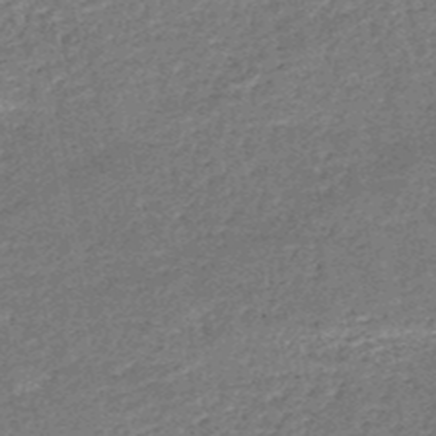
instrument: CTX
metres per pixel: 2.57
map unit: HNb
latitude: -51.1242
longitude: -49.4426
